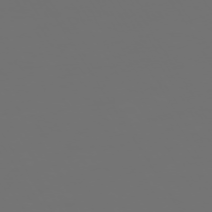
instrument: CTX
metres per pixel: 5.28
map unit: Hpe
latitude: -73.5588
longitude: 4.9541
